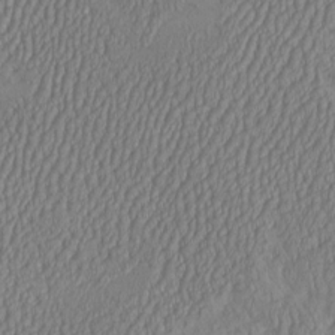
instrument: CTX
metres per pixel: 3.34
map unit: HNhu
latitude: -1.8045
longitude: 13.1620
